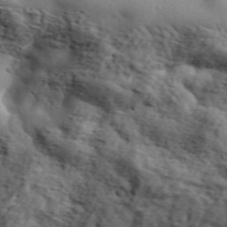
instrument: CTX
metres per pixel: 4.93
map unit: lHvf
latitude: 37.0081
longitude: -87.0080
